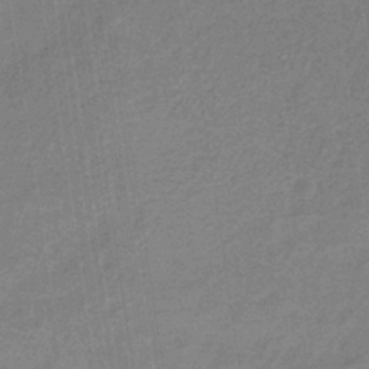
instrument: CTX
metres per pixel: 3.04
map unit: HNb
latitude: -32.8219
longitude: 57.5588
